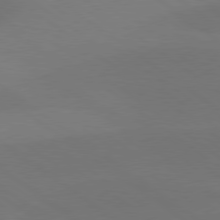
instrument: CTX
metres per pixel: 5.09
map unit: lApd
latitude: 78.8002
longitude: -51.9528
